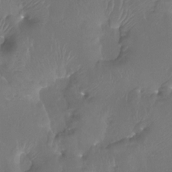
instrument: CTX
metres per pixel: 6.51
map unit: Htu
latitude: -14.2362
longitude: -46.6302
